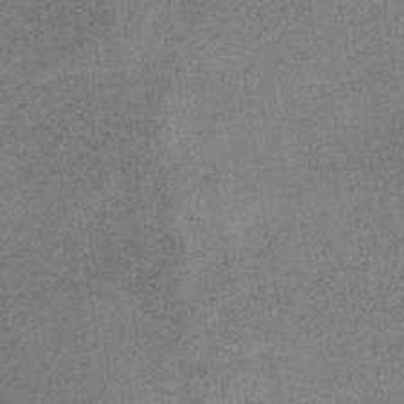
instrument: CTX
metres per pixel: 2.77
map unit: HNb
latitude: -32.1984
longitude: 62.5007
